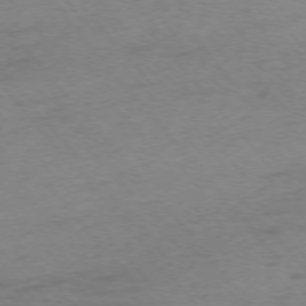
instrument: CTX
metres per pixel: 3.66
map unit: Ap
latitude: -75.7289
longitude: -71.9717
